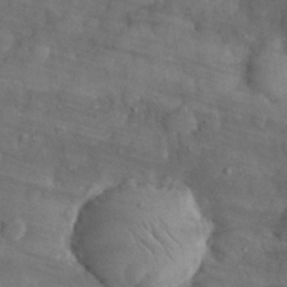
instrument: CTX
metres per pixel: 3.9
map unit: eHh
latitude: 31.7072
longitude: -70.7813
